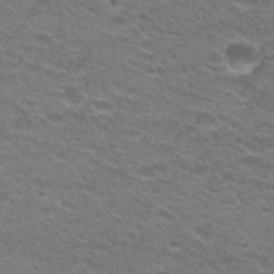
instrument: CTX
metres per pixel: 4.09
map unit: Hto
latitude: 25.7071
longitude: -29.9717
